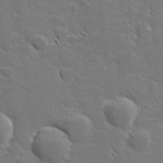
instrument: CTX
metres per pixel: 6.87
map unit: lHvf
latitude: 26.6869
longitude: 142.4062
